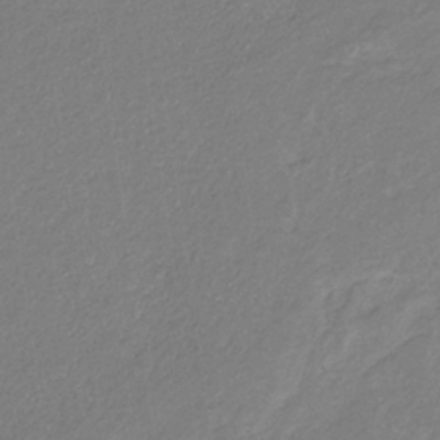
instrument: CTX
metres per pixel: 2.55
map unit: eHb
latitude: -30.6518
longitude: 66.8786
